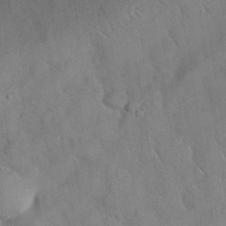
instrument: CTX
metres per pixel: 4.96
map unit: eHh
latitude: 30.0822
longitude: -70.1011
